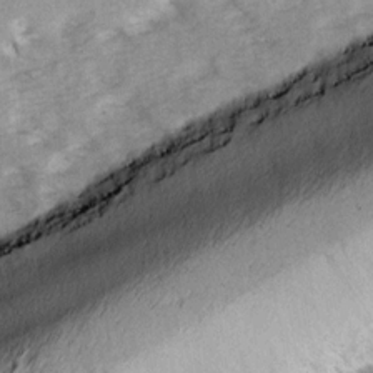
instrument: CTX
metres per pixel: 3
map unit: Ave
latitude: 14.5924
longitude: -104.0444
